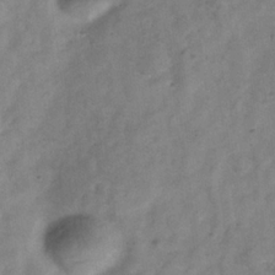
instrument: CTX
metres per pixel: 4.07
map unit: Hve
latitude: -33.7289
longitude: 89.6533
